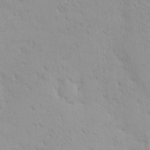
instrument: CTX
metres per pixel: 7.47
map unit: eHh
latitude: -1.3132
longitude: 19.3888
